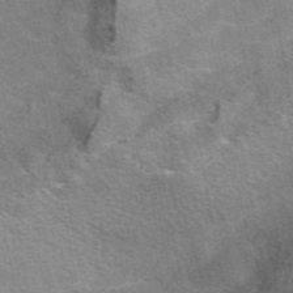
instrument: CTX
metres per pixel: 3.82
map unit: eAb
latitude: 49.2915
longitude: 115.8800
